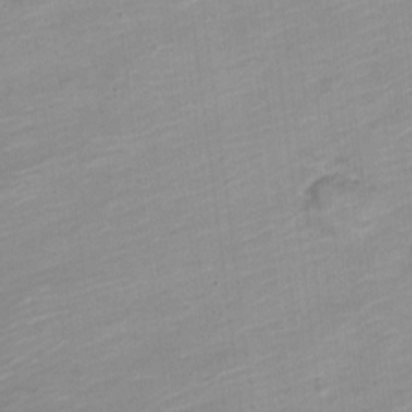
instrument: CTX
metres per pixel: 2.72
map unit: Nve
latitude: -18.2550
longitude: 109.4076
